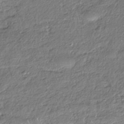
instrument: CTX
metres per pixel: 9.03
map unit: eHh
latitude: -41.8044
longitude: 123.1620
